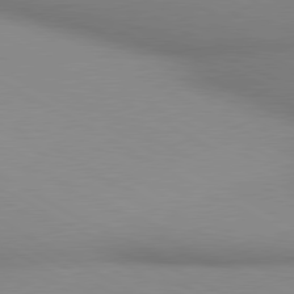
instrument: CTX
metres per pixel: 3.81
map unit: lApd
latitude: 80.4601
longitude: 135.3510
